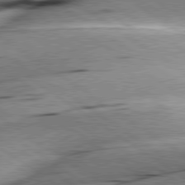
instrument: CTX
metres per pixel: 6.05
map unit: lApd
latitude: 79.4994
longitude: -155.4237
